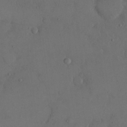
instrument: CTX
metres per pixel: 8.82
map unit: eHh
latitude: 15.8584
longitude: -67.5749
